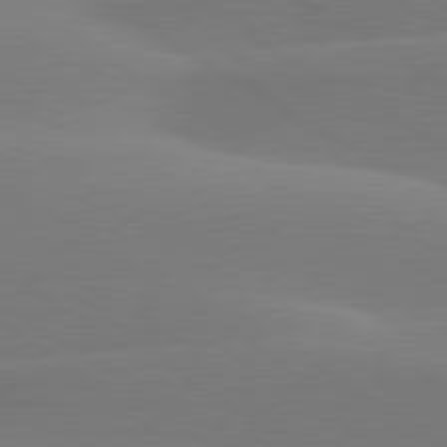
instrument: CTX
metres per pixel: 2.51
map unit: lApd
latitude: 79.8773
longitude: -95.9150
